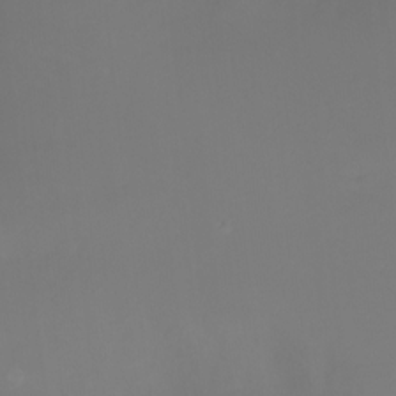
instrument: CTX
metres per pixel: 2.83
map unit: Ht
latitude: 0.2144
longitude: -36.2901
